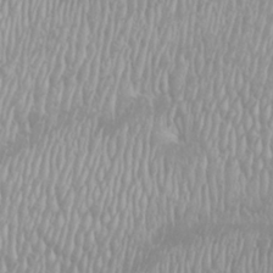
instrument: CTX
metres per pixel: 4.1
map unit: Htu
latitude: -8.9164
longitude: -76.4034
